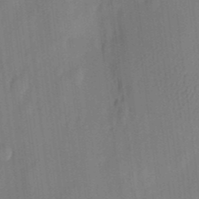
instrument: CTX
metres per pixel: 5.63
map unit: eHh
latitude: 5.8772
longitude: -73.9717
